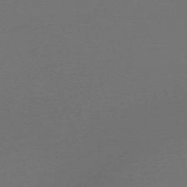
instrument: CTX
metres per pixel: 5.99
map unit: eHh
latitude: -63.7477
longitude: 52.4440
